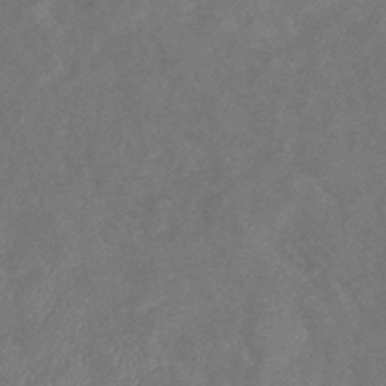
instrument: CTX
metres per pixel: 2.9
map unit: eHb
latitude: -38.8219
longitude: 77.2187
